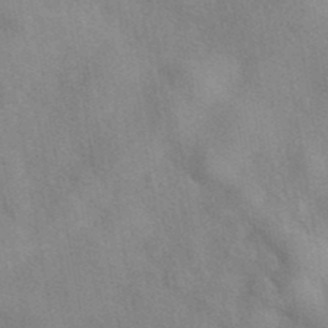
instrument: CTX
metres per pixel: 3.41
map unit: eAb
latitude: 40.7246
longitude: 108.4818
